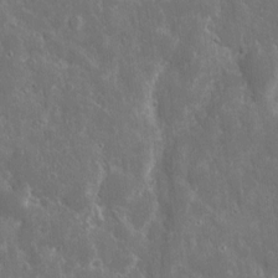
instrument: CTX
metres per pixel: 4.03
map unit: eHh
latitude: 7.8772
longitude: -69.9339
